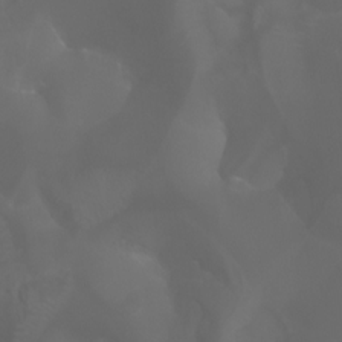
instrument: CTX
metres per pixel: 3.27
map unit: Aa
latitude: -5.8422
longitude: -72.1389
